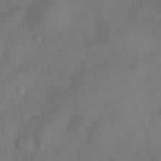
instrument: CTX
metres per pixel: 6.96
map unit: Nve
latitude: -26.5573
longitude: -148.4790
